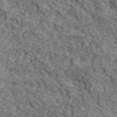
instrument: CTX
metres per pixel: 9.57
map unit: lHvf
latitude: 39.8772
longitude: -87.4237
